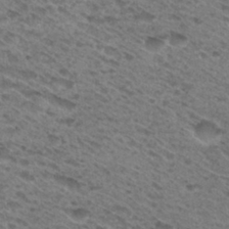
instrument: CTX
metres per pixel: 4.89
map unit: Hto
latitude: 30.9703
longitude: -46.9703
